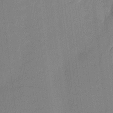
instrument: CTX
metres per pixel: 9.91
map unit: eHh
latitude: -3.7666
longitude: 17.6722
